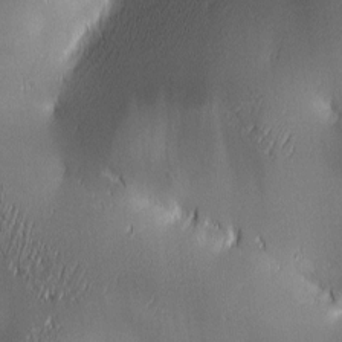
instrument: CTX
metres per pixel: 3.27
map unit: lAa
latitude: 2.4034
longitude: -117.0836
